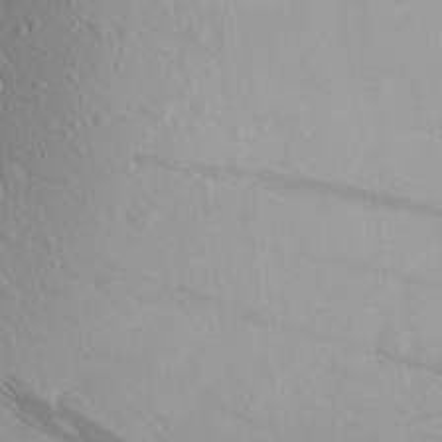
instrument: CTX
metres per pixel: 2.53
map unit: Aa
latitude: 23.4048
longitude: -146.4979
